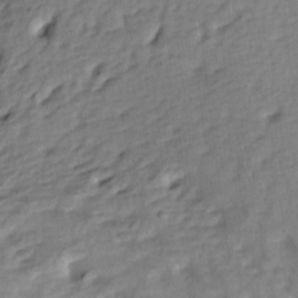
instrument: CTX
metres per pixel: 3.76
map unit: lAa
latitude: -8.5196
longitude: -124.4034
